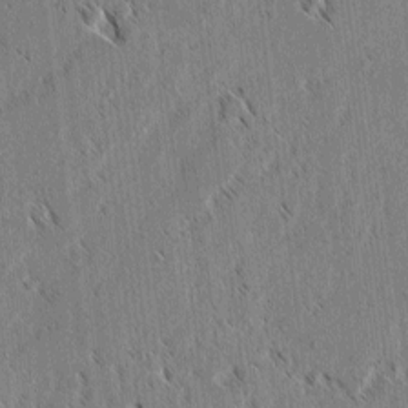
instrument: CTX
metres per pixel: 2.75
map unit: lAvf
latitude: 2.6679
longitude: -106.2334
